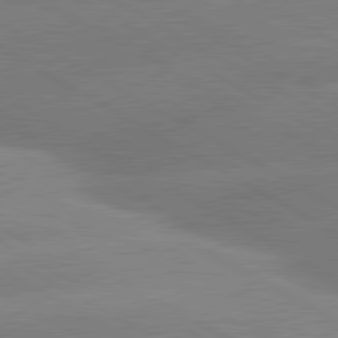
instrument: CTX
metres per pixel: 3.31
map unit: lApd
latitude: 80.3845
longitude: -155.6505
